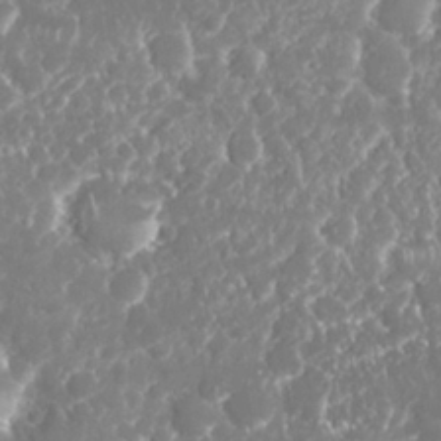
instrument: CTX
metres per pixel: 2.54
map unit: Nhu
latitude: 26.1389
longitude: -60.9513
